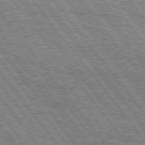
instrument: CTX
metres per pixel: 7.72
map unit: Hpe
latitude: 75.6883
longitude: -152.5546
